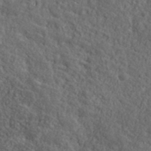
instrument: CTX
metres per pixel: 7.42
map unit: ANa
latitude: 39.6883
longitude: -90.1956
